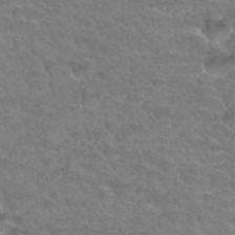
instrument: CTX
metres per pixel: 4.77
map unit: Hto
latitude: 34.2900
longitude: -46.6491
